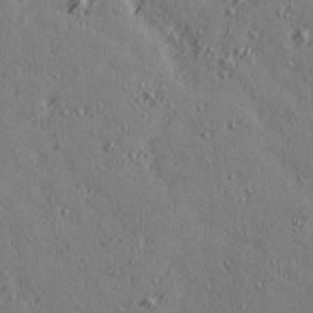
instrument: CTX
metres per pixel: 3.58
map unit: Ave
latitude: 14.4979
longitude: -105.9339
